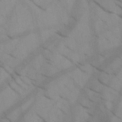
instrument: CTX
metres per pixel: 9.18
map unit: HNb
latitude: -44.9164
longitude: -41.4426
